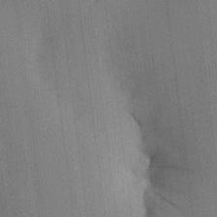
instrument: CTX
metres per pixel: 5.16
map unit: HNhu
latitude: 8.1767
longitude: 15.7100
